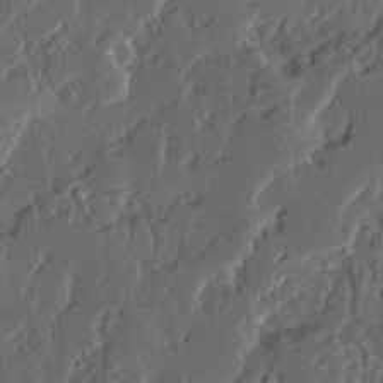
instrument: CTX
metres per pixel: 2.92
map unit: Ave
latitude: 14.8191
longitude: -137.1592
